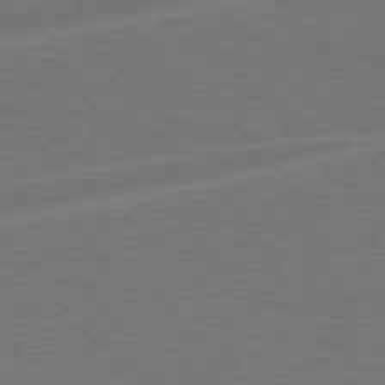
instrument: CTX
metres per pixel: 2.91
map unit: Hpe
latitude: 77.8394
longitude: -151.5749
